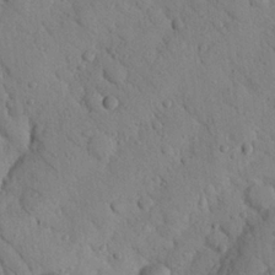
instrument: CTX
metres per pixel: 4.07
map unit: Nhu
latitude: 22.1011
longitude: -75.9717
